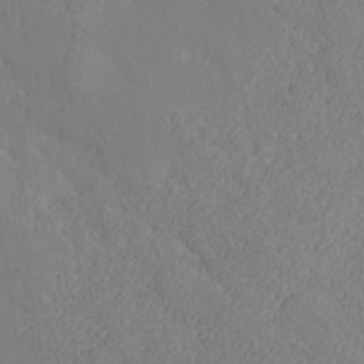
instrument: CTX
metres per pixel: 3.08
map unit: Nhe
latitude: -37.2565
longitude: 138.9542
